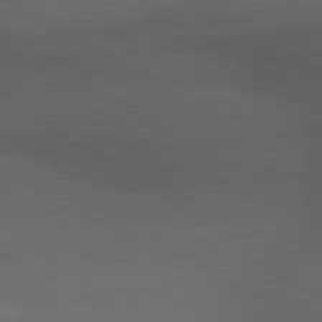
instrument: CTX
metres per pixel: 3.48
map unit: lApd
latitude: 79.8395
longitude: -177.7638
